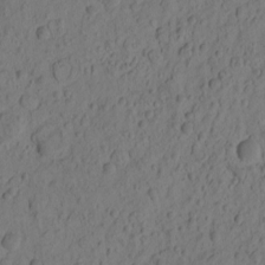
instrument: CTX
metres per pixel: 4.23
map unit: eHh
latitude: -1.0298
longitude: 16.5007
